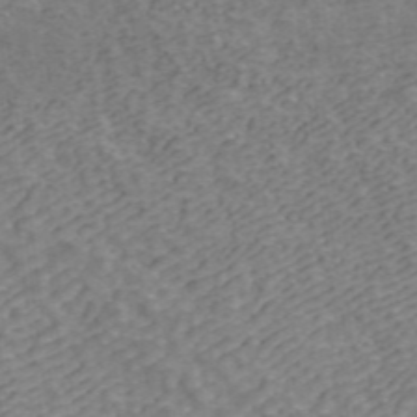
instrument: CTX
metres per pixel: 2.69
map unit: ANa
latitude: 43.1592
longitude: 26.1794
